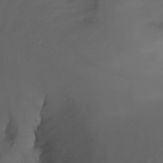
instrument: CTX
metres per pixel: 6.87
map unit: Nhu
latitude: -7.3887
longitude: -80.9136
